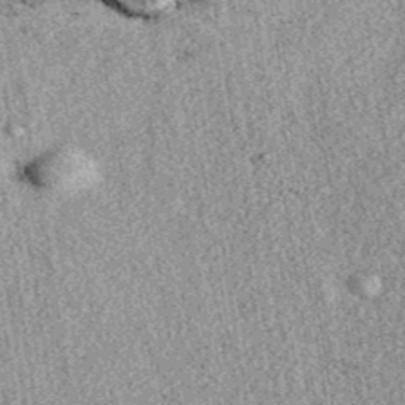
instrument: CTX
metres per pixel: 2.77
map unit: eAb
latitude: 39.6505
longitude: 111.5021
